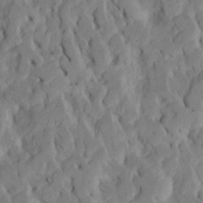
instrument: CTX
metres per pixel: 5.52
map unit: Htu
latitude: -7.2943
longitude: 145.1053
